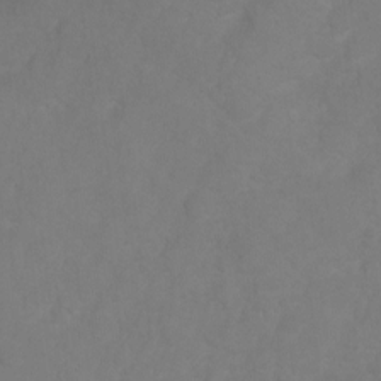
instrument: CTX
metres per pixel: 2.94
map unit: Hto
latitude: 2.6868
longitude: -35.4426
